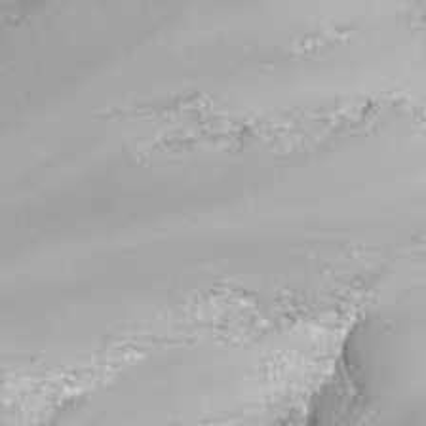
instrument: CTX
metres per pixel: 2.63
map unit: Nhu
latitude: -12.4440
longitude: -67.4615
